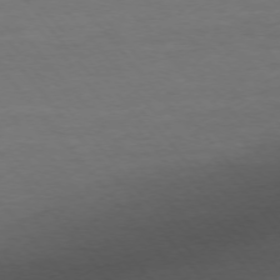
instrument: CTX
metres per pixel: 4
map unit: Ap
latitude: -76.1417
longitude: -84.2523
